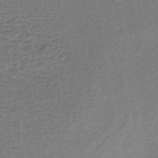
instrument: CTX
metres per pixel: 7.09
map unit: lHb
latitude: -38.5574
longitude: 60.0850
